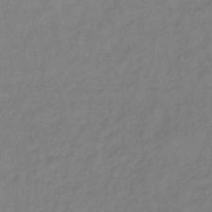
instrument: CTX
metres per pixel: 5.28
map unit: lHb
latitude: -34.9920
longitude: 71.2754
